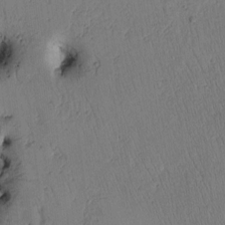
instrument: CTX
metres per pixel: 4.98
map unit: Htu
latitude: 2.3089
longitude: 178.8219
